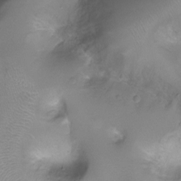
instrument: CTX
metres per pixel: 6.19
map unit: Ht
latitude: -6.2739
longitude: -19.8205
